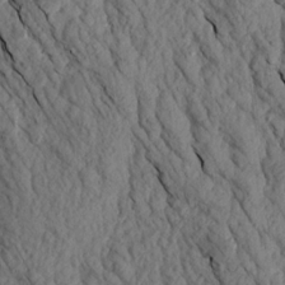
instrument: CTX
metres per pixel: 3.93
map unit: Aa
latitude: 17.3293
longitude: -146.0633
